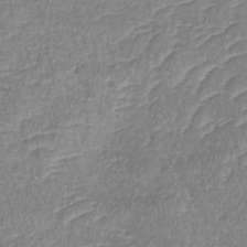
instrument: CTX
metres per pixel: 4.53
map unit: lHb
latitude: -36.6518
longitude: 73.1242
